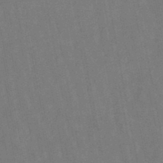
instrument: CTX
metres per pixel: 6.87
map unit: lHb
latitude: -47.3131
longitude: 78.8030
